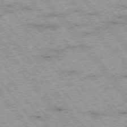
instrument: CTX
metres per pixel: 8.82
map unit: Hpe
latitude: -76.1228
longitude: -20.8569
